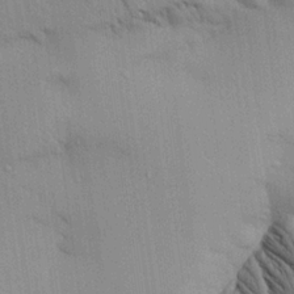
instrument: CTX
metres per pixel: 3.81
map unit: Aa
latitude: 21.2726
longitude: -144.2900
